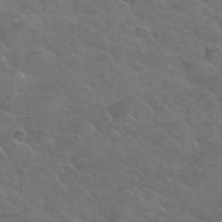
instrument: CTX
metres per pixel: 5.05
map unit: Hto
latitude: 34.6679
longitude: -51.5749
